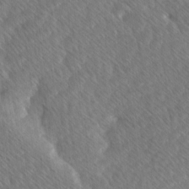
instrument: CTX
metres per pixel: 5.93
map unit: Ave
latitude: 8.4412
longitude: -106.3656
